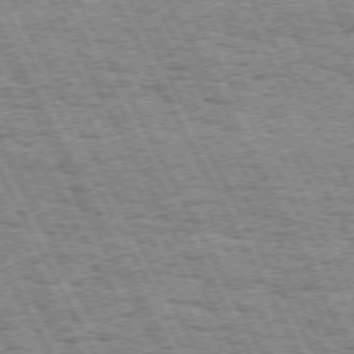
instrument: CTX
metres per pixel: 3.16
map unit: Hpe
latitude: 72.0444
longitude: -124.9324
